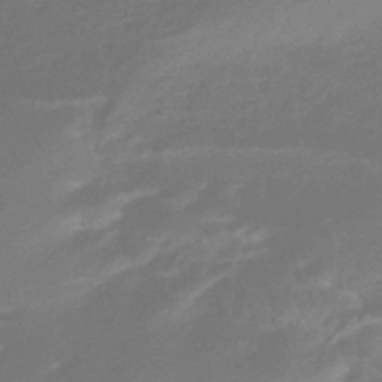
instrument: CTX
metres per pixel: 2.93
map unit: HNhu
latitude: -45.7667
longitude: 90.3118
